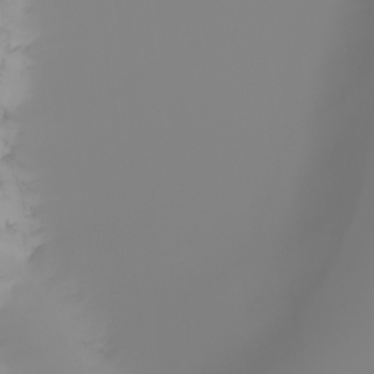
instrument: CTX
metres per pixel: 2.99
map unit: Nhu
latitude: -6.1417
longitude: -94.2334
